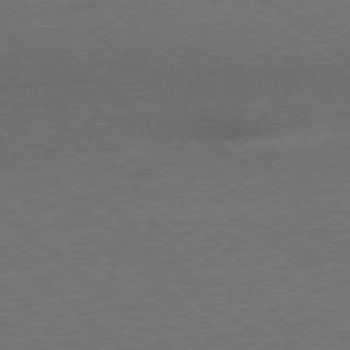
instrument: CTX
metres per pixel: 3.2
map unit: Ap
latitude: -78.8219
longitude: -101.2348
